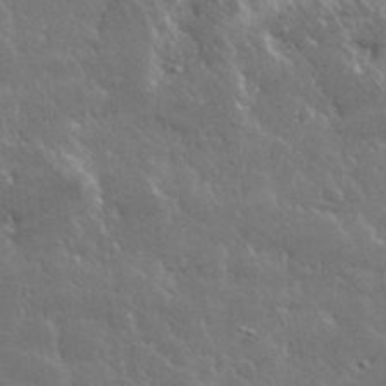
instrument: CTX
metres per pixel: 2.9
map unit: lHvf
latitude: 32.9325
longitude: -92.7813
